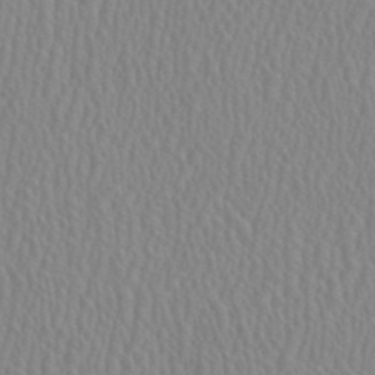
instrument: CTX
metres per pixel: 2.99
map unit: HNhu
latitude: 0.5357
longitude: -0.2144
